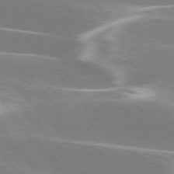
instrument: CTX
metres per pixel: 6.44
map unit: lApd
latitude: 76.0444
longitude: -63.7828
